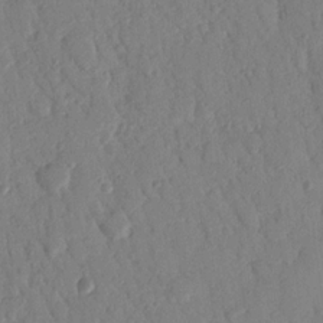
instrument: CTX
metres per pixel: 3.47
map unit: Nhu
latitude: 17.1970
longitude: -78.8758
